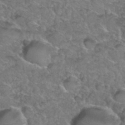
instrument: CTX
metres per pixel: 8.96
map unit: Hto
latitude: 36.1011
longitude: -47.9528
